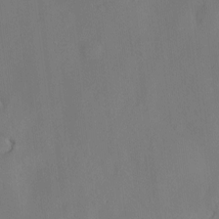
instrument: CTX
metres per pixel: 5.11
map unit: Hve
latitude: -9.8422
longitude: 175.8422
